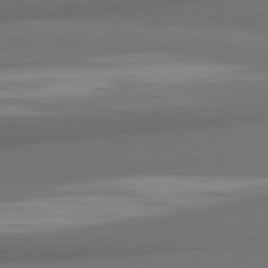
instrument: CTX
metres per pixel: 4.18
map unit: lApd
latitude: 81.9528
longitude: 169.9178
